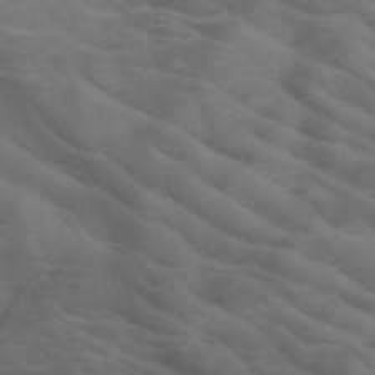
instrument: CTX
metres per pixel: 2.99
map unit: HNb
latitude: -50.1606
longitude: -46.3845
